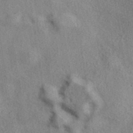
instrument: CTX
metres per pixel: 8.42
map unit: eAb
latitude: 39.1781
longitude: 112.6708
